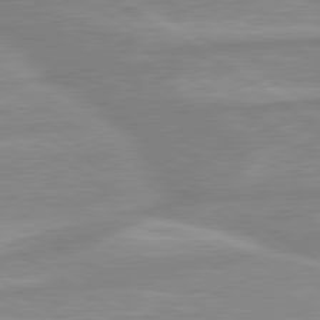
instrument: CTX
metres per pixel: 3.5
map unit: lApd
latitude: 80.0822
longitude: -172.1577
